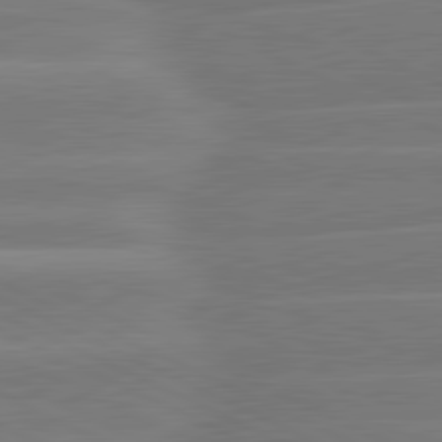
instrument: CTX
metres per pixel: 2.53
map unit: lApd
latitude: 81.4048
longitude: -135.1025
